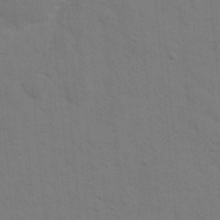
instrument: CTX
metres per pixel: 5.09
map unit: eHh
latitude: 19.3670
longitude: -64.1578
